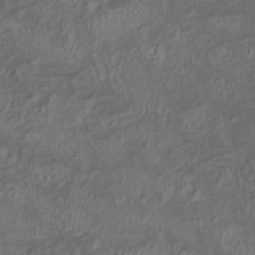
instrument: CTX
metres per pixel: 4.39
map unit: HNhu
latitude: 5.3104
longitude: 13.8422
